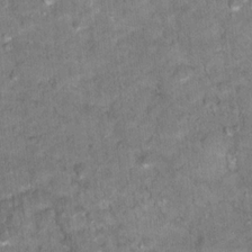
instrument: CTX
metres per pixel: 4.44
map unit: Hto
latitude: 17.5938
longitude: -36.5735
